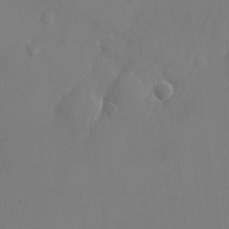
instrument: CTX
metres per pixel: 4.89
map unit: Nhu
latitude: -24.6329
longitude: -70.5735
